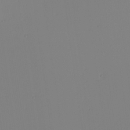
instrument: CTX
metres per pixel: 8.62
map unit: Nhu
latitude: -6.4440
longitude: -94.9325
